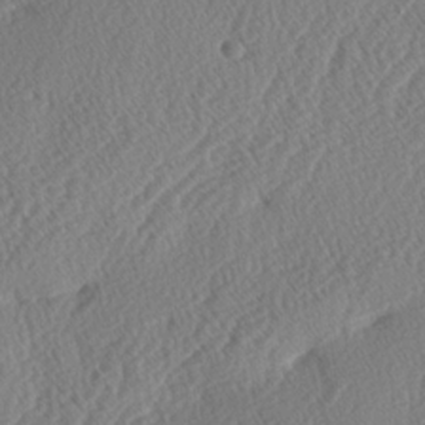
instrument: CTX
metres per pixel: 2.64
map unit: lAa
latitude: -3.1242
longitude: -128.9702
